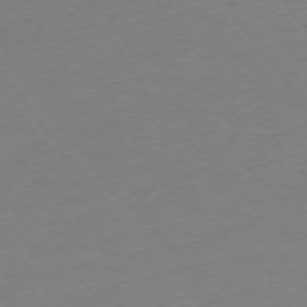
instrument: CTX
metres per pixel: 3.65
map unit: Ap
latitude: -74.8408
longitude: -79.3671
